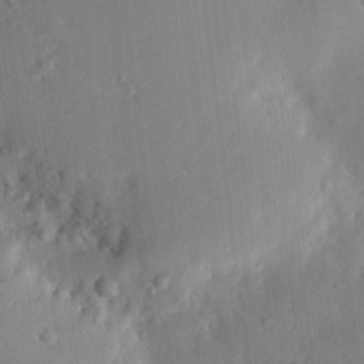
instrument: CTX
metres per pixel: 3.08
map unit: lHvf
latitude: 14.1200
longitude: 179.2754
